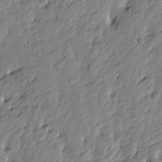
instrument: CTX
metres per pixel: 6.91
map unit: Htu
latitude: -3.4832
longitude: 179.3887
